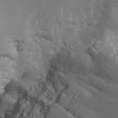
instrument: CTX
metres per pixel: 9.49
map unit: Nhu
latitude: -9.3321
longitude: -78.9514
